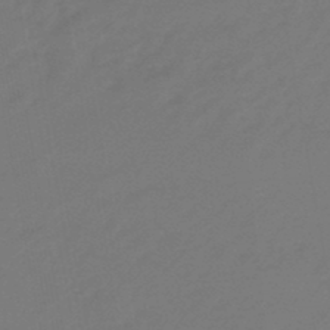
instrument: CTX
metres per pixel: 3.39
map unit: eHb
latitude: -46.9730
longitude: 88.3117
